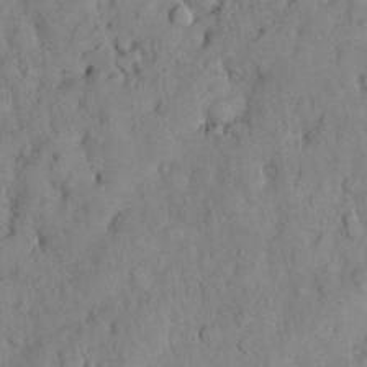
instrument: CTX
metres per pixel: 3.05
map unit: Nhu
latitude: 28.4601
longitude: -69.2726
